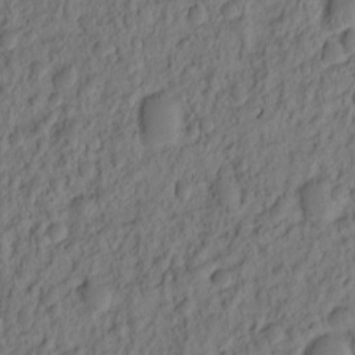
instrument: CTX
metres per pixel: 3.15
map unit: eHh
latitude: -2.3117
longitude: 17.6722
